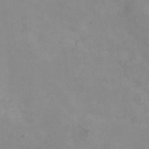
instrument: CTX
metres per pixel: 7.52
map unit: HNhu
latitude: 7.9717
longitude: 12.1417
